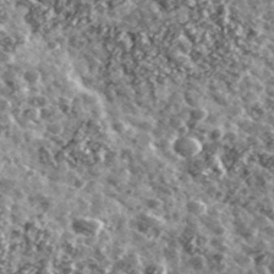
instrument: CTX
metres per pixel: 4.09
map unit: Ave
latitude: 40.3845
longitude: -105.9339
